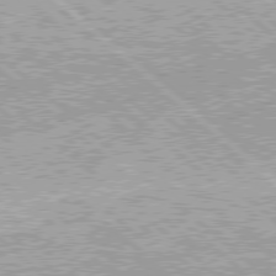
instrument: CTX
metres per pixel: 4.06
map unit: Hpe
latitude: 78.1389
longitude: -159.5182
